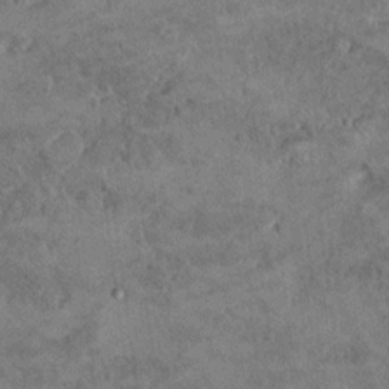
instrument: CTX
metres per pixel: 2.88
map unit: Hto
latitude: 9.4426
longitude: -36.2900
